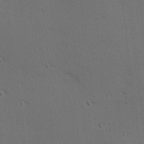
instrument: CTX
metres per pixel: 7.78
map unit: Hve
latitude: 14.3657
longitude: -90.4034
